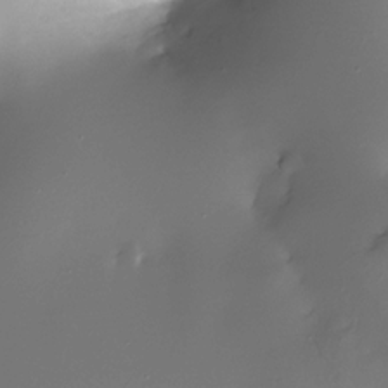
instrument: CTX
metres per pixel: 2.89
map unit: Nhe
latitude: -32.6897
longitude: -117.7639
